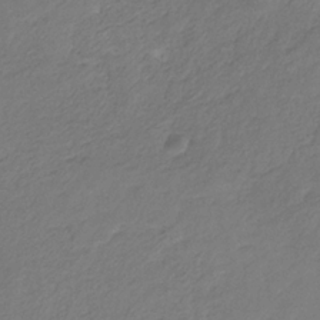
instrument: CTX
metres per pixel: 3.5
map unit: eHb
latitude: -29.9367
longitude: 66.8030
